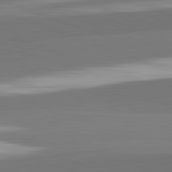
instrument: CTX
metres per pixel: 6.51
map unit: lApd
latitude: 82.2711
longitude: 149.6155
